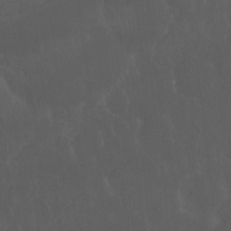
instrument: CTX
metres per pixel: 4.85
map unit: Hto
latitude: -7.9178
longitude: -45.1592
